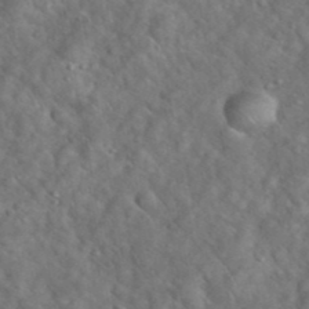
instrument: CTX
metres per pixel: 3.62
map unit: eHh
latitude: 39.3859
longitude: -57.5560
